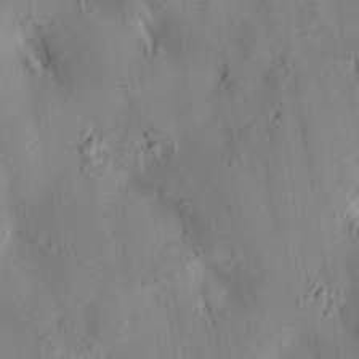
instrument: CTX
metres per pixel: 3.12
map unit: HNhu
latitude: 14.5546
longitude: 12.0661
